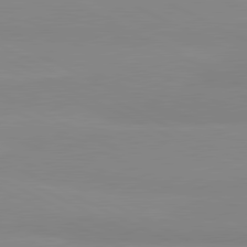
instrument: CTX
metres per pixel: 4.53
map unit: lApd
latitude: 81.4426
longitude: 179.9178
